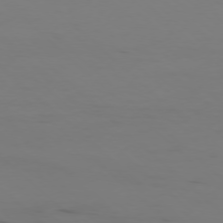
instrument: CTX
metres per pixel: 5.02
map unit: Ap
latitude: -76.7652
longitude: -67.8394
